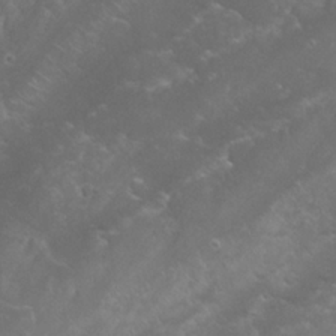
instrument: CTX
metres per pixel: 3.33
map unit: Nhu
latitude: 24.0822
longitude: -60.2711
